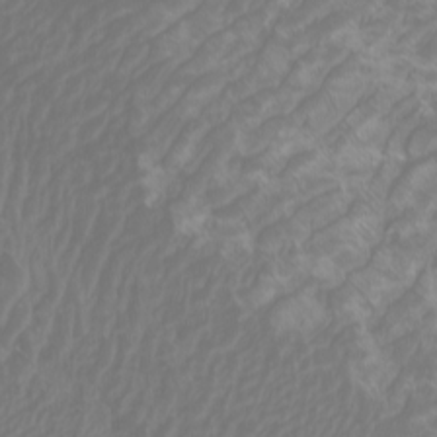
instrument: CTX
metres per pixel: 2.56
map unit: Htu
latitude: -6.2739
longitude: -74.4979
